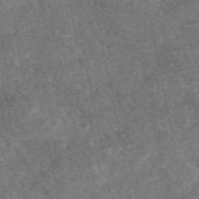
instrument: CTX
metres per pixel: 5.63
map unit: eAb
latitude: 47.3860
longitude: 121.2187
